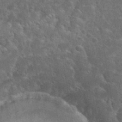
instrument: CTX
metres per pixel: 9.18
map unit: eHh
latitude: 36.1767
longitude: -61.8394
